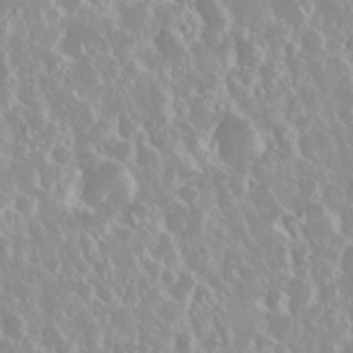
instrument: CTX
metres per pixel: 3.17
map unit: Nhu
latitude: 28.9513
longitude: -61.4993
